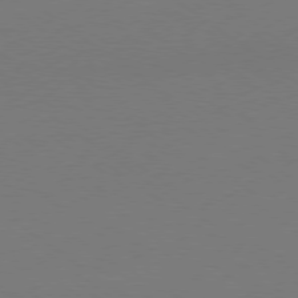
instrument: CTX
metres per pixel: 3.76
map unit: Ap
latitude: -79.2376
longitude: -98.1766
